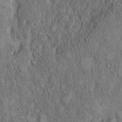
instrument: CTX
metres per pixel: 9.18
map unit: Hto
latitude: 11.7072
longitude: -59.8961
